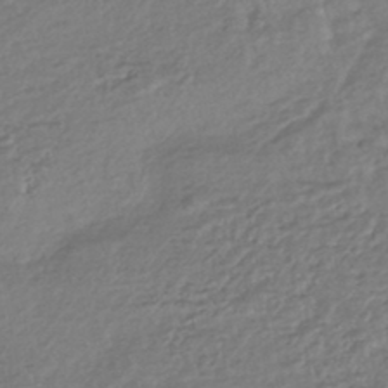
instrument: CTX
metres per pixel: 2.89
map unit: HNhu
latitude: -44.3495
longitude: 95.6344
